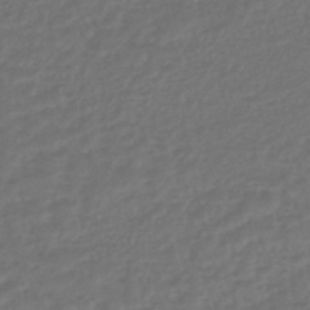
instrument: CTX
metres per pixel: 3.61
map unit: lHb
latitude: -43.9178
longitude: 70.8408
